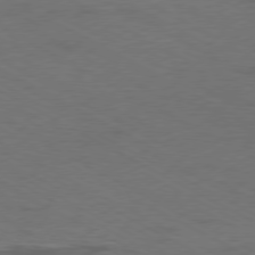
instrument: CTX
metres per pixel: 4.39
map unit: Ap
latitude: -77.6344
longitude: -75.4049
